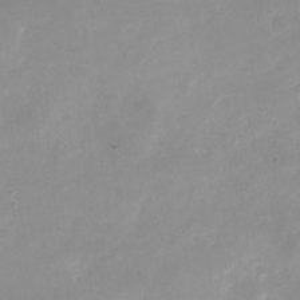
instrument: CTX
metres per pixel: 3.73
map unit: Nhu
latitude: -24.6329
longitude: -70.1956
